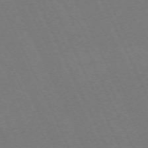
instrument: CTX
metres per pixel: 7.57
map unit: Hpe
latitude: -71.5399
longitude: 12.6896
